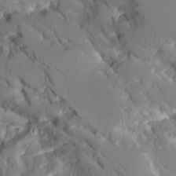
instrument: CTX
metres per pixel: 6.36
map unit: Aa
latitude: 11.5182
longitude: -125.8772
